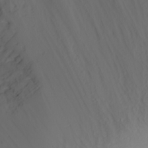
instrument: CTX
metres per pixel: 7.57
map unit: Nhu
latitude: -4.5384
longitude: -83.9339
